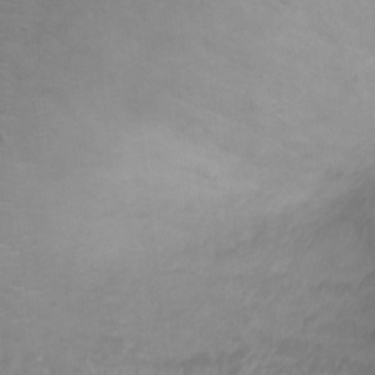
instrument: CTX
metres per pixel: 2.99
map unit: Ht
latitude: -5.0108
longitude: -19.1403
